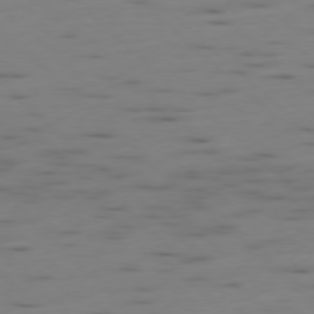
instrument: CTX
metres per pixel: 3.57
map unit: Ap
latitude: -78.7463
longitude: -62.1956
